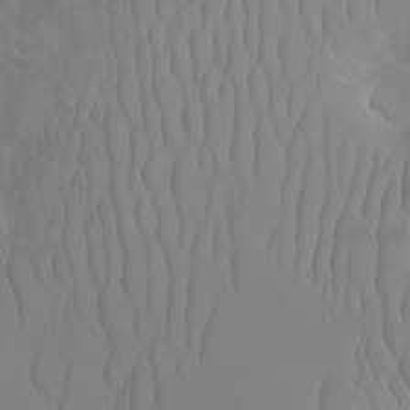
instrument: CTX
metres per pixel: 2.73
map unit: Nhu
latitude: -6.5762
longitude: -93.2348
